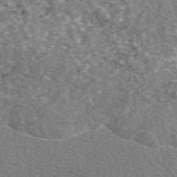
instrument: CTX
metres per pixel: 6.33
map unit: eAb
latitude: 49.6505
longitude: 112.6330
